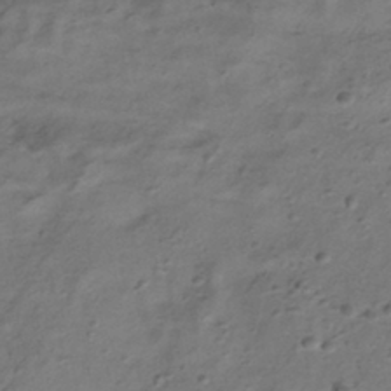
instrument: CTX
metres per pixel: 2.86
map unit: HNhu
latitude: -41.4643
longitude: 105.4832
